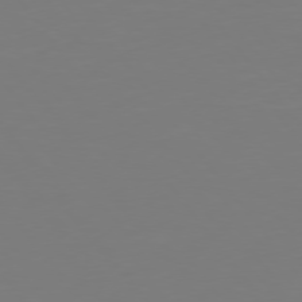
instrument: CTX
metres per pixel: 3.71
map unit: Hpe
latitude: 75.3293
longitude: -123.7450
